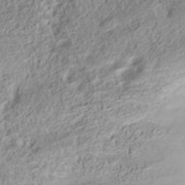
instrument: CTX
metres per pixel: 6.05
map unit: Nhu
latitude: -40.5385
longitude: -86.4223
